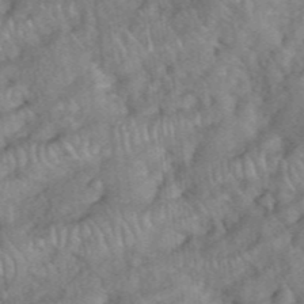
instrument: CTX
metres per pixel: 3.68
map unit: eHh
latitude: 39.4237
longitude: -56.3089
